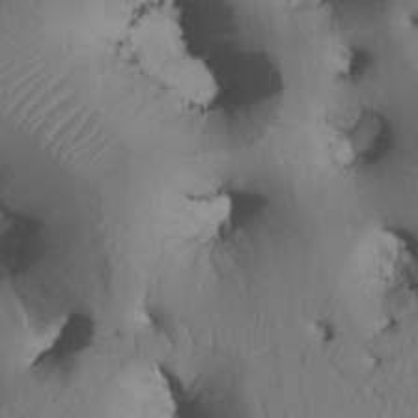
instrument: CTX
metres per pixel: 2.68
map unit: Htu
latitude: 3.3670
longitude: 147.8233
